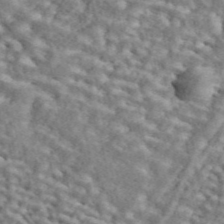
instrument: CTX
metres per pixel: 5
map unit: ANa
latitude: 45.2159
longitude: 39.2943
